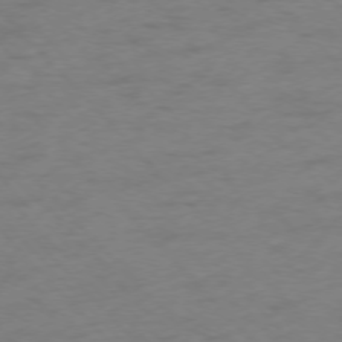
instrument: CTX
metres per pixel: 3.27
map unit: Ap
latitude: -76.3684
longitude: -80.2711
